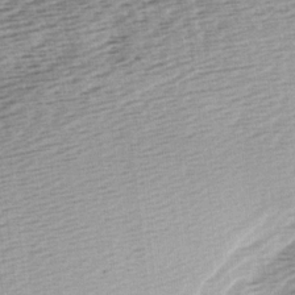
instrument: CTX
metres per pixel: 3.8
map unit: lAa
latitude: -3.0675
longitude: -126.6302
